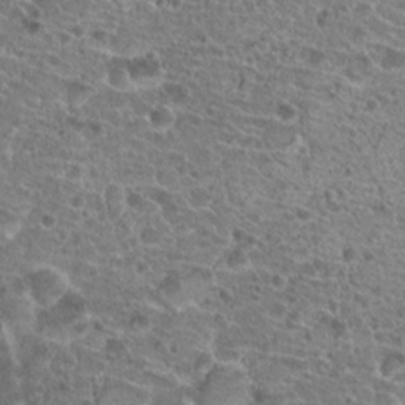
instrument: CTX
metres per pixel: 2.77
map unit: Hto
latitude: 20.0822
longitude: -41.2348
